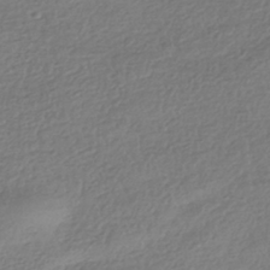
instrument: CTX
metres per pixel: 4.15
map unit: HNhu
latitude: -41.8989
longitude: 97.7289
